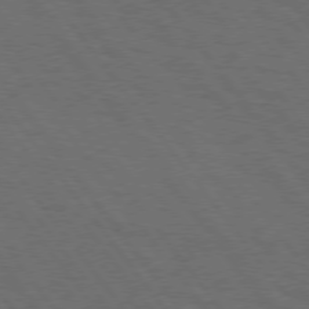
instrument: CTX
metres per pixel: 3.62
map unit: Hpe
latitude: 75.1025
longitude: -137.7828
